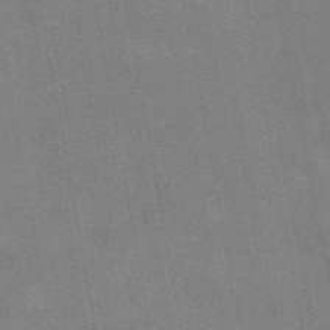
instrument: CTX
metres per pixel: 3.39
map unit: eAb
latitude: 46.8569
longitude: 117.0864
